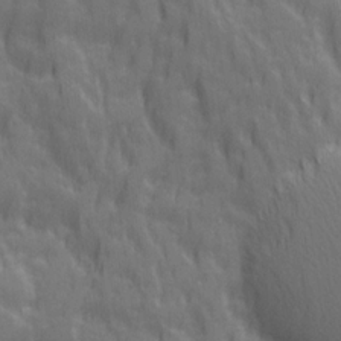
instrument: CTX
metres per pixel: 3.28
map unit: Ave
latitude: 20.2901
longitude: -133.9906
